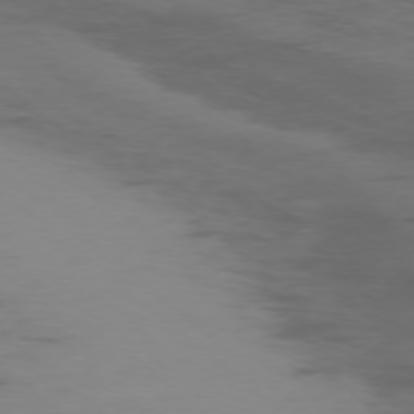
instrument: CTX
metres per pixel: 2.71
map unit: Ap
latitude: -77.0675
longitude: -66.7057
